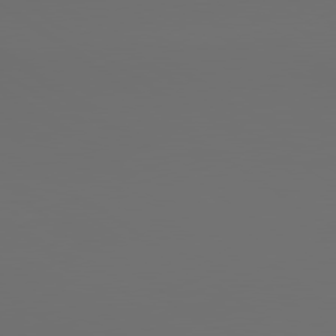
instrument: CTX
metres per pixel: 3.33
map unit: lApd
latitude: 79.8395
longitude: 164.8219
